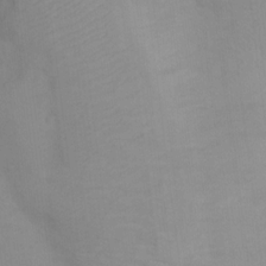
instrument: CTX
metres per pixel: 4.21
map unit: Nhu
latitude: 13.1214
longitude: -27.8017
